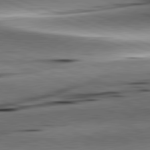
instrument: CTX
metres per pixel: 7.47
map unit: lApd
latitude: 81.8583
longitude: -151.6882
